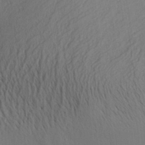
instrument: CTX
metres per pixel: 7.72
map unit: Aa
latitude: 30.0633
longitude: -140.3845
